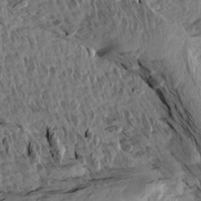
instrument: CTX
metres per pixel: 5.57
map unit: Aa
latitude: 14.0633
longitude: -140.9324
